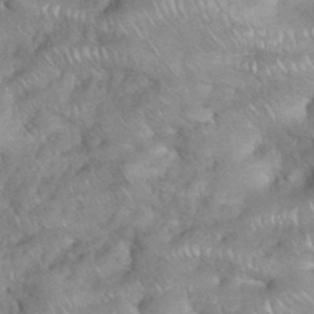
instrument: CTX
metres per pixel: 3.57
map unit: eHh
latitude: 38.6112
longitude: -58.1767
